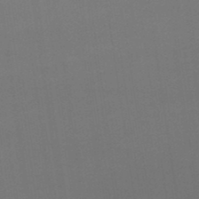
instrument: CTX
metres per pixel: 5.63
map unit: lHb
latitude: -47.0486
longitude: 67.3887
